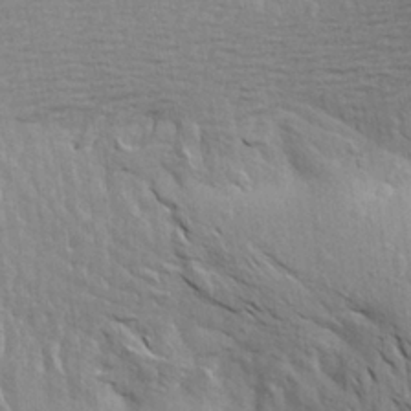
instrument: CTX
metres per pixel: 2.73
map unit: Aa
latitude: 20.3845
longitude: -149.7639
